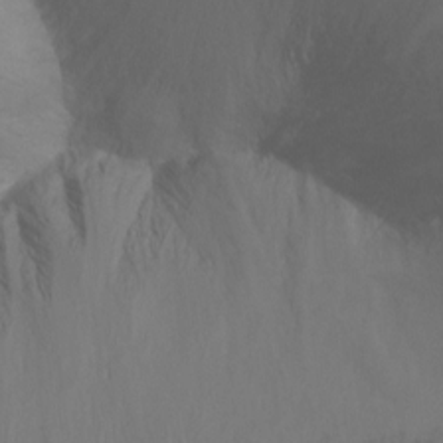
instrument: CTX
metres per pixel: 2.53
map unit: Ht
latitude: -6.9730
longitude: -32.7624
